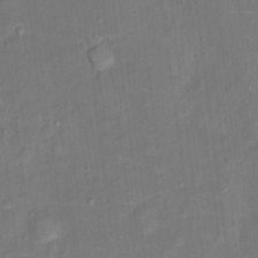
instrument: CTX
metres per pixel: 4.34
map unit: Ht
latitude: 13.8395
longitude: -40.1577
